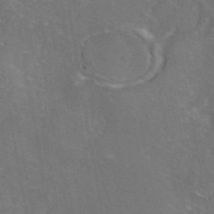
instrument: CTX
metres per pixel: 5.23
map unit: eAb
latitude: 45.8394
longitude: 109.1998
